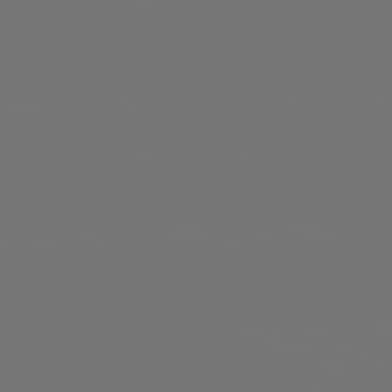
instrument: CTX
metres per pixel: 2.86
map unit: lApd
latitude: 81.4426
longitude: -152.0822
